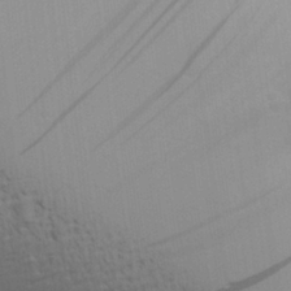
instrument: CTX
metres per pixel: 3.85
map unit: Aa
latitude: 25.2348
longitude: -136.4223
